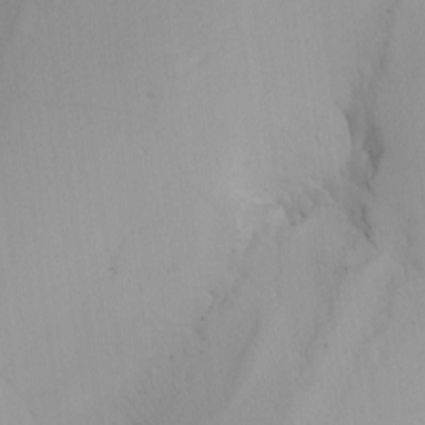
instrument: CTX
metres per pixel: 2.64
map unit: Nhu
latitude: -4.7274
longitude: -93.8205
